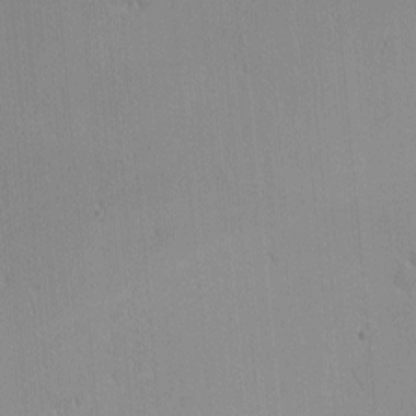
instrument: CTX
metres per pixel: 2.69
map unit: eHh
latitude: -2.4440
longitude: -85.4615
